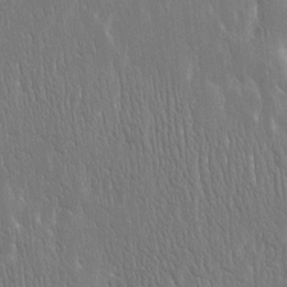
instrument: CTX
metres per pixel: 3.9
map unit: Htu
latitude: -4.2172
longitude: 174.5384
